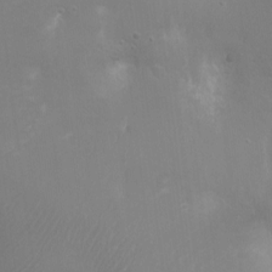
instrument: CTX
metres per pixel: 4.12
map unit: Ht
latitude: -14.7841
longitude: -40.5734
